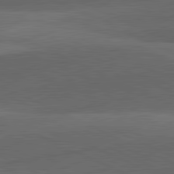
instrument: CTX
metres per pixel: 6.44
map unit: lApd
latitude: 81.8394
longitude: 127.0486
